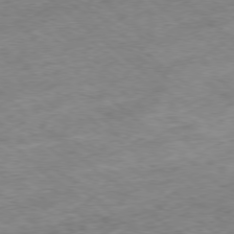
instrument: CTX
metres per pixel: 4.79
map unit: Hpe
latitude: -78.8030
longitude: -15.6127
